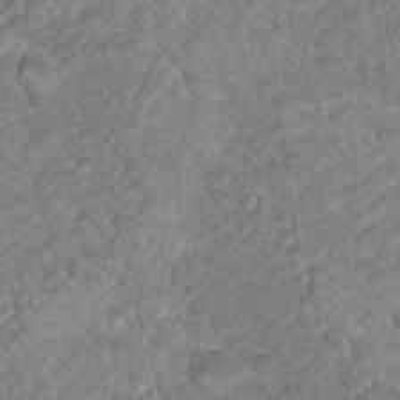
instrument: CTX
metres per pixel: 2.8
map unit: Nhu
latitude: 17.5749
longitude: -31.5183
